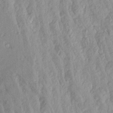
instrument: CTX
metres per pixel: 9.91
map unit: Aa
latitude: 17.8583
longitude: -146.4979
